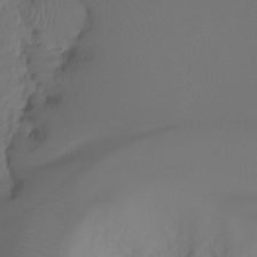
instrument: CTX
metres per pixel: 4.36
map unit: Ht
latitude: -7.9367
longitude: -29.9339
